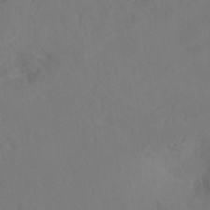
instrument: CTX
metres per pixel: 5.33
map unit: Hto
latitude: -13.9367
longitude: -43.3860
